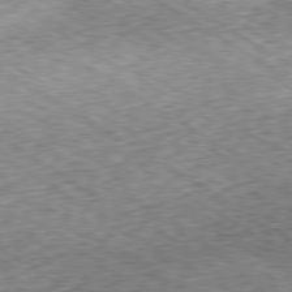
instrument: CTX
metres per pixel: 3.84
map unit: Ap
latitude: -80.1606
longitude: -51.2348
